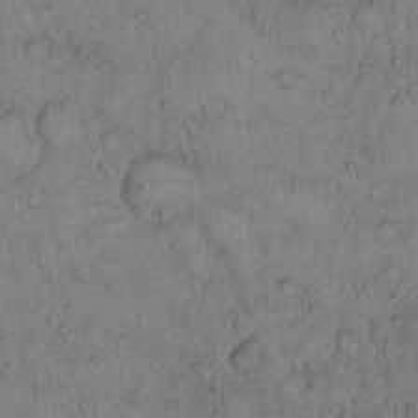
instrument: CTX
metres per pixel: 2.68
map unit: Hto
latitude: 10.3278
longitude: -58.0633
